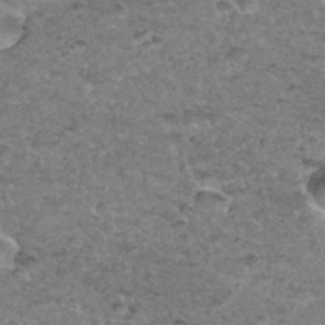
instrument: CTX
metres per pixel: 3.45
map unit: Hto
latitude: 35.6505
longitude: -48.2711
